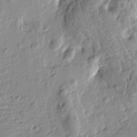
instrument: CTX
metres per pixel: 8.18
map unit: Htu
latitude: -1.1620
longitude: -176.5923
